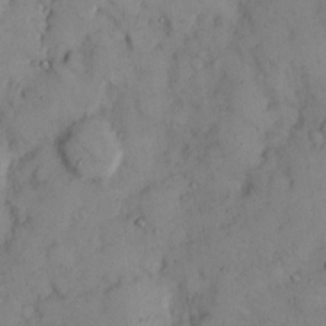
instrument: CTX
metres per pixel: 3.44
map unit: Hto
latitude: 11.4049
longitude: -62.1200
